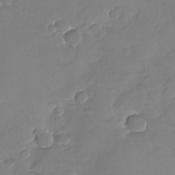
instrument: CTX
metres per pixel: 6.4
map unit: Nhu
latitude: -29.5588
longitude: -61.0647
